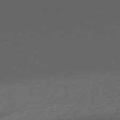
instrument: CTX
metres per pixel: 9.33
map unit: Ap
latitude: -76.5385
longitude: -70.6868
